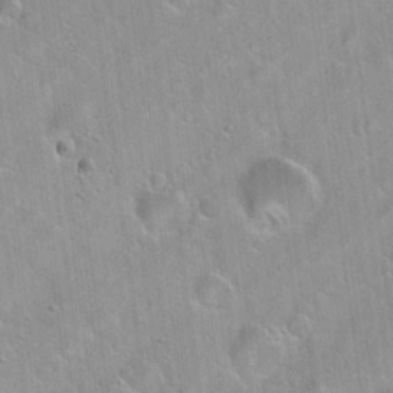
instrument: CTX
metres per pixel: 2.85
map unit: Hto
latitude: 20.9136
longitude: -53.5749
